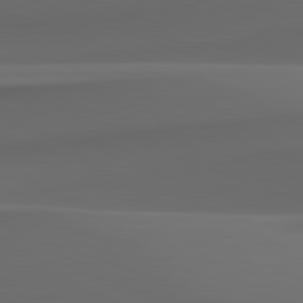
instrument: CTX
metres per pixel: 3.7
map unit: lApd
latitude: 82.4223
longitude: 142.7463
